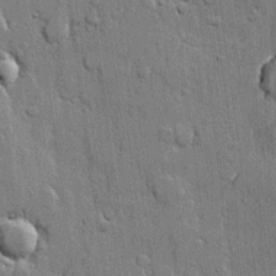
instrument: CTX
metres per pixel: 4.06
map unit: lHvf
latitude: 21.0270
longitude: 145.7478
